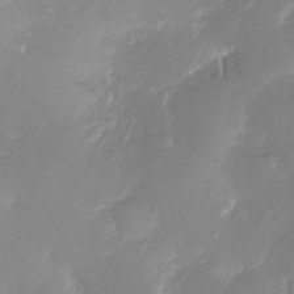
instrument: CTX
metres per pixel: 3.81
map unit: Nhu
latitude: -10.5385
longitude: -35.9717
